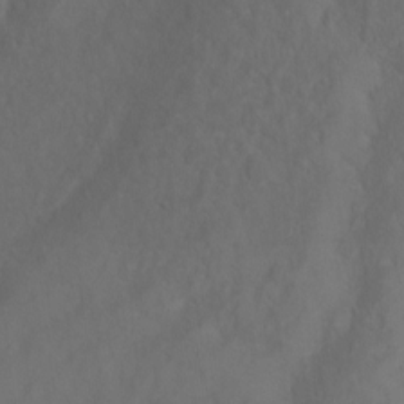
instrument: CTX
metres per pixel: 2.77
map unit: Ht
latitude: 0.7813
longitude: -32.7057
